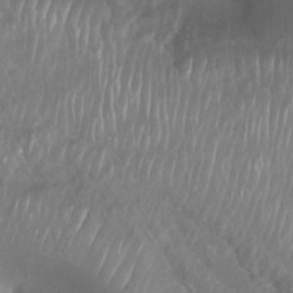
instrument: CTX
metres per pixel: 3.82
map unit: Nhu
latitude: 27.7639
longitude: -63.7450
